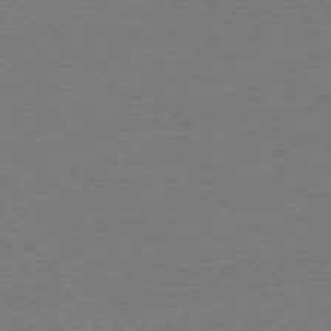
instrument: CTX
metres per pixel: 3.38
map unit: Ap
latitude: -76.4629
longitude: -96.2522
